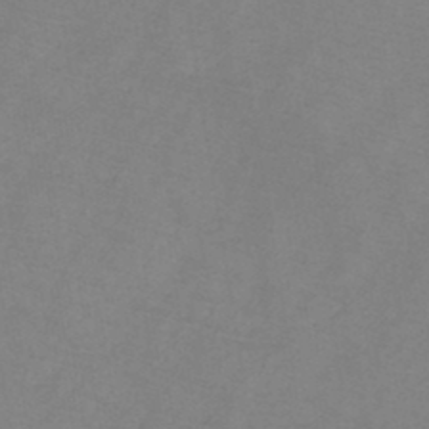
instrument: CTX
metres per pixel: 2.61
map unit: HNb
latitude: -44.9542
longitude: -39.3104
